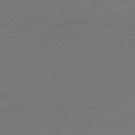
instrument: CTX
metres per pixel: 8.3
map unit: Ap
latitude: -75.5777
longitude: -71.5938
